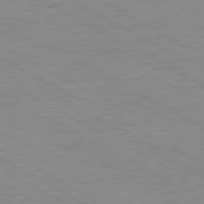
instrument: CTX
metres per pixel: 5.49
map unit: Ap
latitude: -81.9367
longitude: -73.3671
